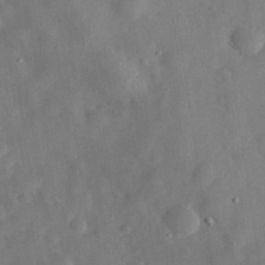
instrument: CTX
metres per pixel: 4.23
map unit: eHh
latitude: 29.8016
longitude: -72.7247
